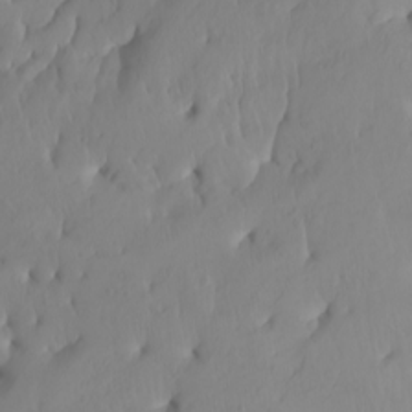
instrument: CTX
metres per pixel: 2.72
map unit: Htu
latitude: -8.3684
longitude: -65.8016
